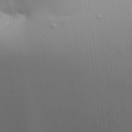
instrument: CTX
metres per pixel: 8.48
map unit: Aa
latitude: 18.9324
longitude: -141.6127
